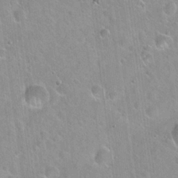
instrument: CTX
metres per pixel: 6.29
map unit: Hto
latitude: 21.1592
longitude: -53.7261
